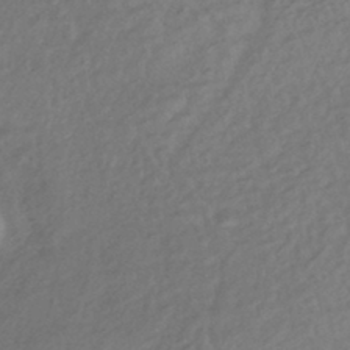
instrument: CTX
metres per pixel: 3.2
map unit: eHb
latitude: -42.4440
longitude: 84.4251
